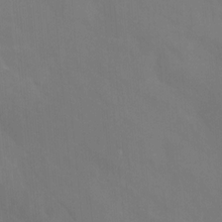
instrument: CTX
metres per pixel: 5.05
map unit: Nhu
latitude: -13.8989
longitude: -58.5924
